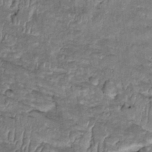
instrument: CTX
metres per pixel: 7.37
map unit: Htu
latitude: -2.3495
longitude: 150.3117
